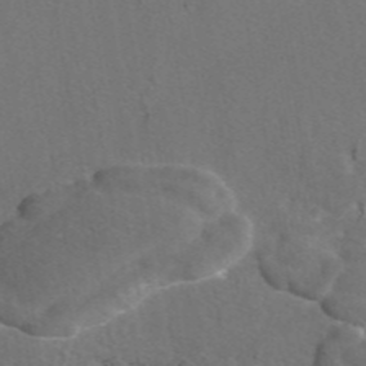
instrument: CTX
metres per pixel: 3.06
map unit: eAb
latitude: 46.7624
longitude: 114.6329
